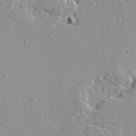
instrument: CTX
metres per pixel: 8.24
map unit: Ave
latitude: 13.0270
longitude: -138.2711
